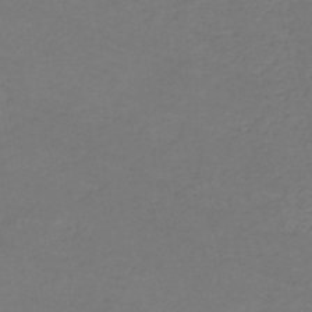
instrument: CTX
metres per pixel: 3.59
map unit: HNb
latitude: -50.1606
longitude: -53.4993
